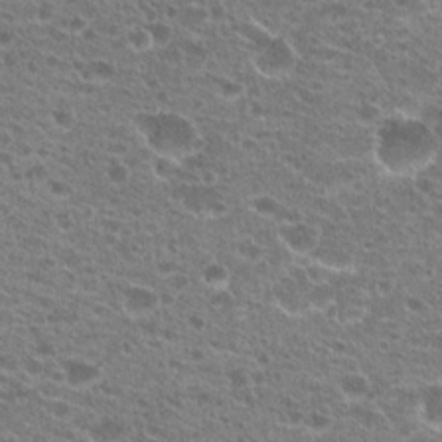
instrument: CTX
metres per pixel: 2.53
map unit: Hto
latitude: 21.5560
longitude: -41.1781
